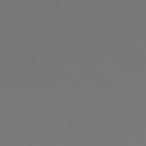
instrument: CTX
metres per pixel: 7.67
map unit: Hpe
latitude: 78.1011
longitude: -172.9324
